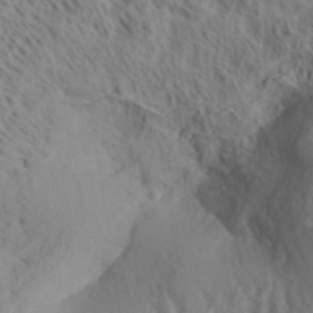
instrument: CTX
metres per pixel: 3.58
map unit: Aa
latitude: 33.8583
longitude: -137.5371
